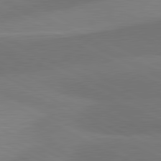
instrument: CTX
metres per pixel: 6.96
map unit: lApd
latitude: 81.1403
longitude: 127.1998
